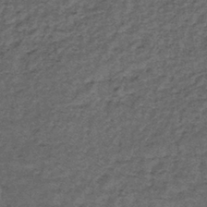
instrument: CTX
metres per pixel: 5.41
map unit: lHb
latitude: -38.4818
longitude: 66.1795
